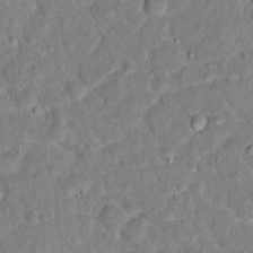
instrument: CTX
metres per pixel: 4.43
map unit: Hto
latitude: 16.8758
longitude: -35.4048
